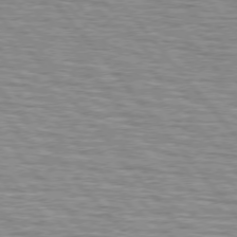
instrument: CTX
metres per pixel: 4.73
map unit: lApd
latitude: 75.5182
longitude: -76.5356
